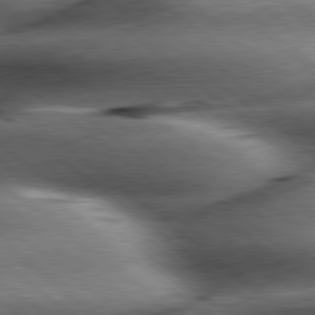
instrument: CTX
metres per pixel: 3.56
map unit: lApd
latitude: 79.7828
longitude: -139.8583
